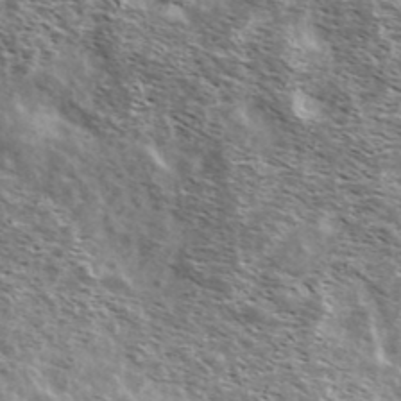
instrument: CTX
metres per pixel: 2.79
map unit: Ave
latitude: 38.4034
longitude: -108.5734
